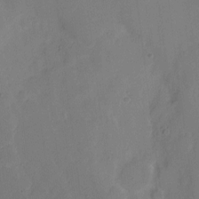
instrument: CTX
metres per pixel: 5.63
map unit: eHh
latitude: 6.1956
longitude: -66.4601
